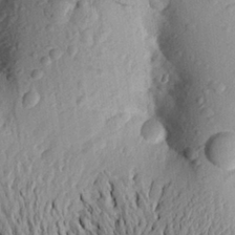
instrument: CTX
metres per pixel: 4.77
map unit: Aa
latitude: 24.4412
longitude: -150.2900
